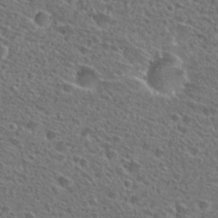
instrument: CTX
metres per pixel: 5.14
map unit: Hto
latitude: 25.6882
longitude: -46.0255
